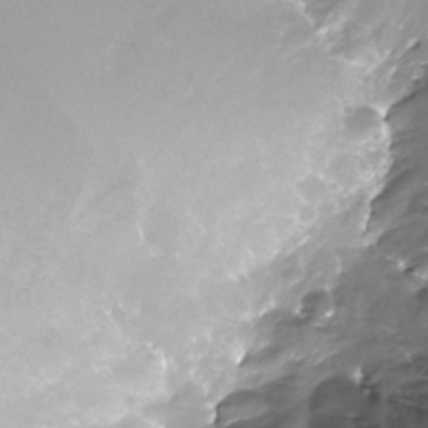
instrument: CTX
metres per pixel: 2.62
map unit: Nhe
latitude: -32.5763
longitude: -93.2915
